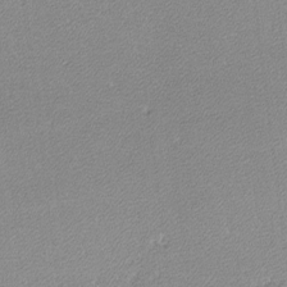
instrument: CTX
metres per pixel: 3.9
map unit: lHvf
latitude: -12.0850
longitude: -103.8016
